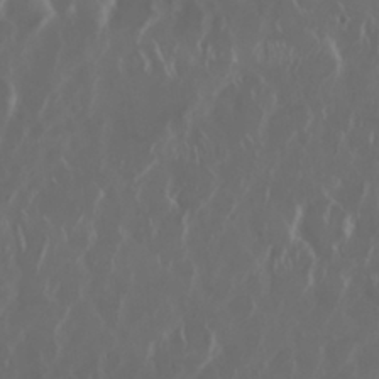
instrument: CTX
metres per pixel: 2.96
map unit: Nhu
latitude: 29.9906
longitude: -60.1766
